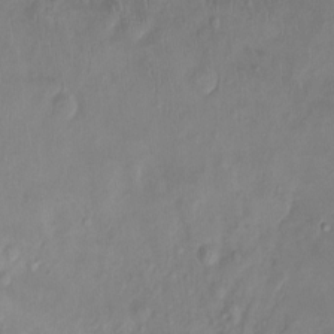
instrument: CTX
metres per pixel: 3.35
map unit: Htu
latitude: -14.8408
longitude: -45.0269
